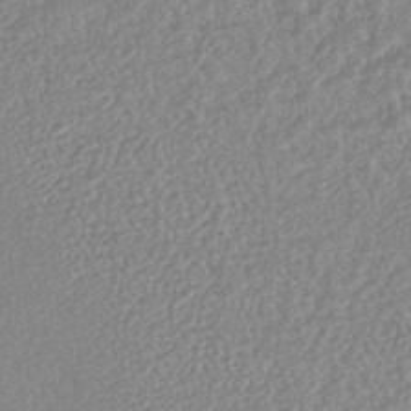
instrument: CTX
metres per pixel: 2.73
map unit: lHb
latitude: -42.1983
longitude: 73.5021
